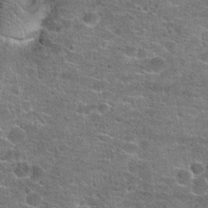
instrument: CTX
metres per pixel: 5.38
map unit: Hto
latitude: 20.8569
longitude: -43.8583
